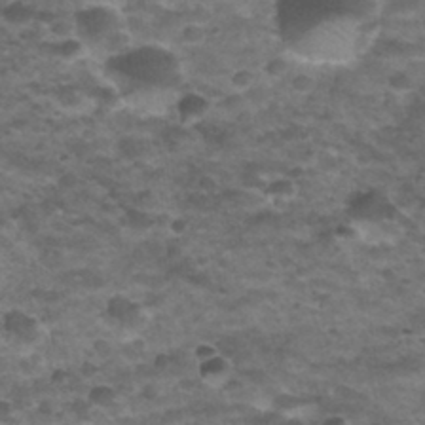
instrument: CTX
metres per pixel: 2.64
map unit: Nhu
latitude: 31.8773
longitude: -52.7435
